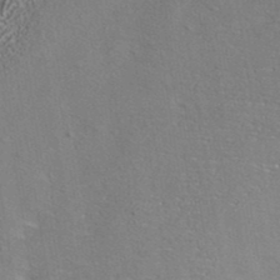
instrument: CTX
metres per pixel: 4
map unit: ANa
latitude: 39.3293
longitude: 24.5574
